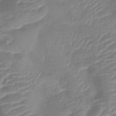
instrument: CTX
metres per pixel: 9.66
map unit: lHb
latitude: -40.5007
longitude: 76.9920
